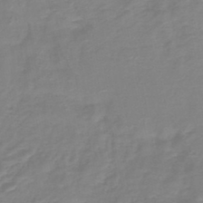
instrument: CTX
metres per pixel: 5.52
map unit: HNb
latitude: -46.3873
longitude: 52.6140
